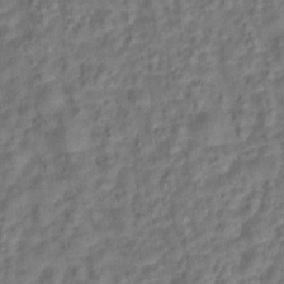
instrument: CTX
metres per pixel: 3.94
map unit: Hto
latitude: 6.8569
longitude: -31.7072
